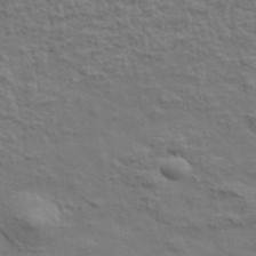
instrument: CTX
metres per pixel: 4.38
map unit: lHvf
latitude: 38.4412
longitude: -89.4805
